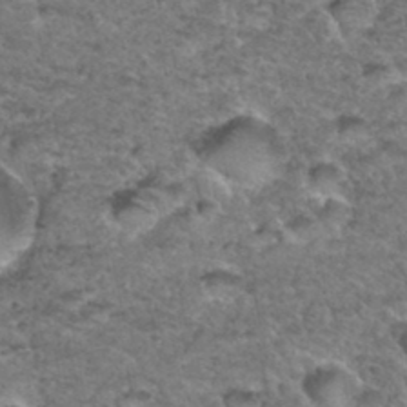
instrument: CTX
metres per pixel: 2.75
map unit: Hto
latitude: 35.7449
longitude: -48.2145
